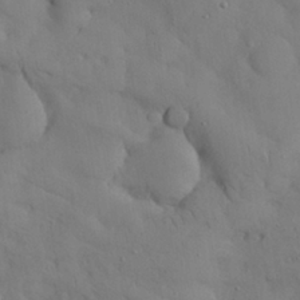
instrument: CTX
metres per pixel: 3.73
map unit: Nhu
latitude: 26.9892
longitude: -72.6302
